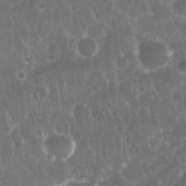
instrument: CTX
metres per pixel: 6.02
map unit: Nhu
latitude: 28.6490
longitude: -64.8191
